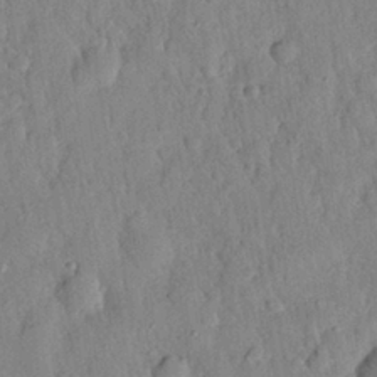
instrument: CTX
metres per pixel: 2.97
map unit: eHh
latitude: 27.1403
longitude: -75.8961
